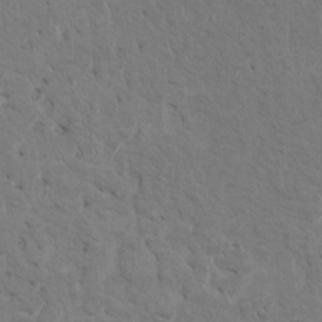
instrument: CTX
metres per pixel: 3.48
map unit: HNhu
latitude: 7.1592
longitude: -3.8394
